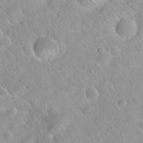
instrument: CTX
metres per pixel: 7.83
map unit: Hto
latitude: 20.5168
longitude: -53.1403
